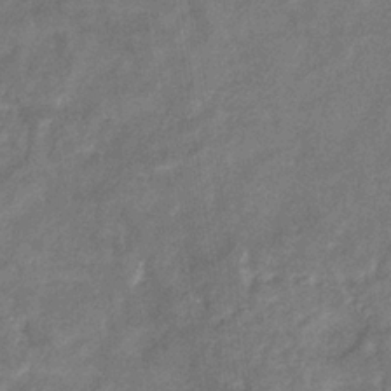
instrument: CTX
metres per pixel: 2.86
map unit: eHb
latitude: -34.7463
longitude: 74.9731
